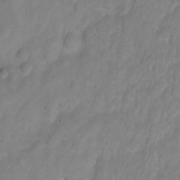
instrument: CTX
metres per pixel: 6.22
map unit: Ht
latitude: 2.6868
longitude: -35.2159
